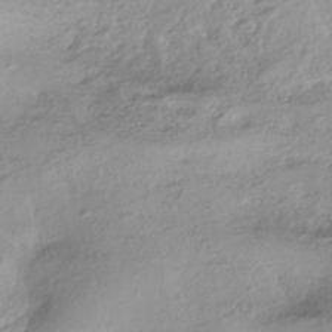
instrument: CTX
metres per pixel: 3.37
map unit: HNhu
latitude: -44.7841
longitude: 96.8597
